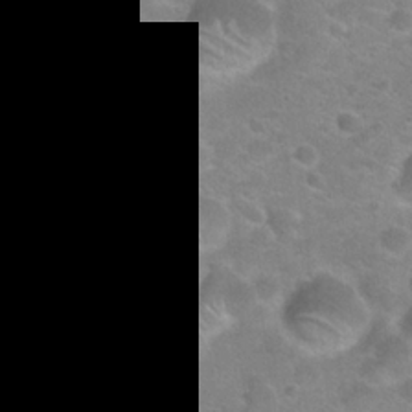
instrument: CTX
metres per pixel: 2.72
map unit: Hto
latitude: 22.2522
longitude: -50.1200
